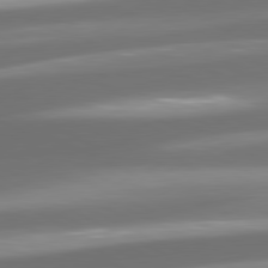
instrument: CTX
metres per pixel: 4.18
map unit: lApd
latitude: 80.7813
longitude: -146.3090
